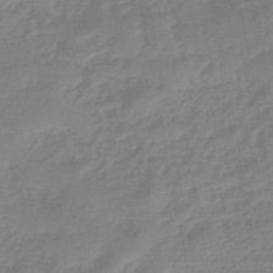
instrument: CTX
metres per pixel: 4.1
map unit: eHb
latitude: -45.9745
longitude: 83.0864
